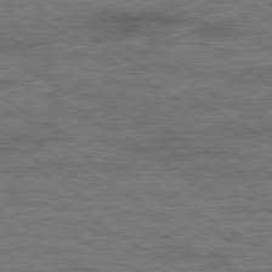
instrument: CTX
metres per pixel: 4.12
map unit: Ap
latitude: -80.0472
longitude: -77.9528
